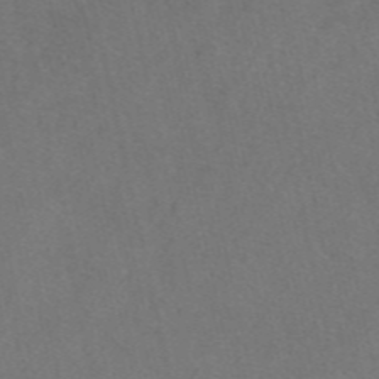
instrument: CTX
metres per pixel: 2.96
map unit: eAb
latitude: 47.4616
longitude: 112.7463
